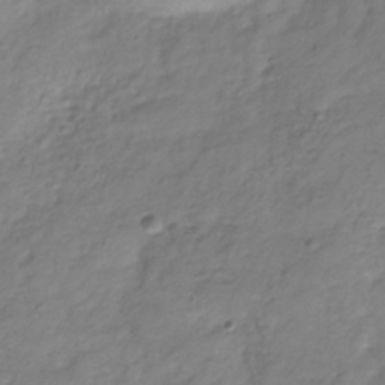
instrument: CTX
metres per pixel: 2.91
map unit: Hve
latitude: -32.6141
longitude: 90.2740
